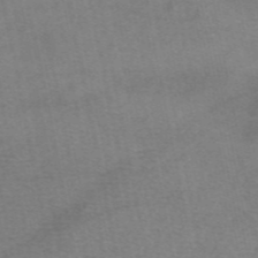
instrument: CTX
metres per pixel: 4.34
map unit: eAb
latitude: 48.1200
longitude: 103.5777
